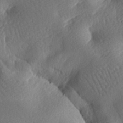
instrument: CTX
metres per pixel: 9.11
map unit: lAa
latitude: -8.6896
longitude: -126.8569
